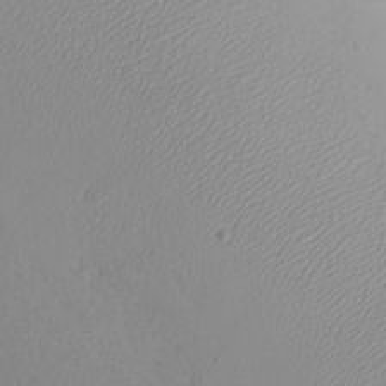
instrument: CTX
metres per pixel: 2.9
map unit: eHh
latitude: -8.4440
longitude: -69.8016
